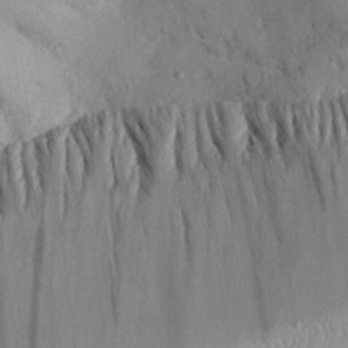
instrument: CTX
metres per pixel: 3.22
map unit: Aa
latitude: 28.4790
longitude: -133.4426
